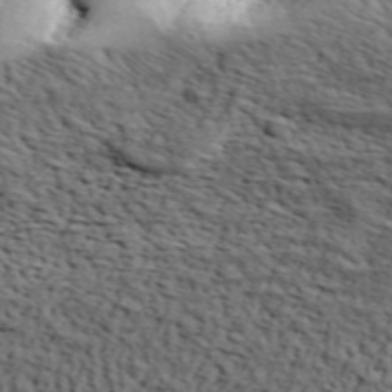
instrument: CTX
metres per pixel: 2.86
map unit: lHvf
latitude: 39.2915
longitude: -86.9514
